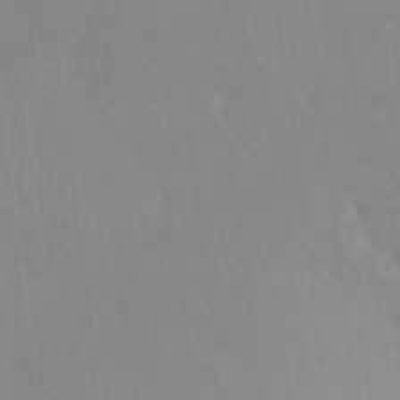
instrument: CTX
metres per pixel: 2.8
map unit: HNhu
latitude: 6.8191
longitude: 2.2928
